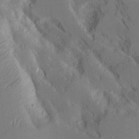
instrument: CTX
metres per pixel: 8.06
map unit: Aa
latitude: 11.4049
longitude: -125.7260
